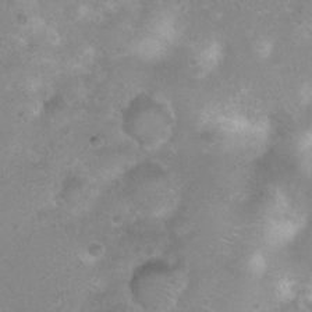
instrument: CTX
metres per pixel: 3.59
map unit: Ht
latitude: 2.8191
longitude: -25.0269
